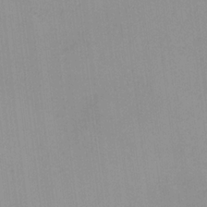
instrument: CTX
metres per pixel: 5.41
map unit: lHvf
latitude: -13.5966
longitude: -101.8394
